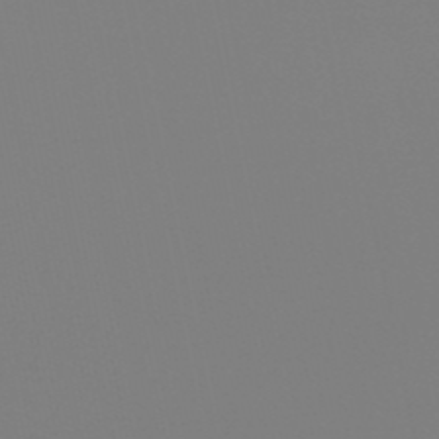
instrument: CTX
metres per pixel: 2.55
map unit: eHb
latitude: -50.6140
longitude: 76.1606
